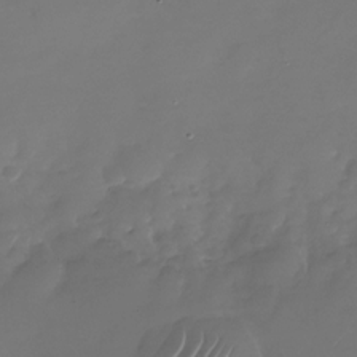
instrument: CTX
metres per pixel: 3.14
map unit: Nhu
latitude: -28.3873
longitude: -68.0444
